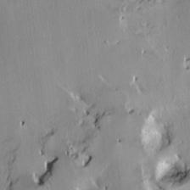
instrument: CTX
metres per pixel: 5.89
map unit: HNhu
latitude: 4.3656
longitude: -5.3482
